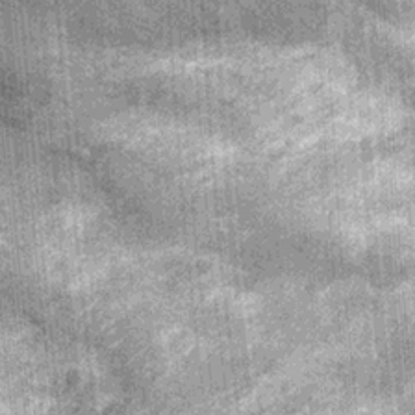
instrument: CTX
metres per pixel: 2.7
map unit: Nhu
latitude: -12.2362
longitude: -22.4979
